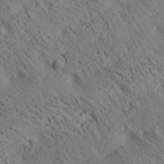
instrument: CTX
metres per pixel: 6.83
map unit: lAa
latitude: 20.1767
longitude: -140.0633
